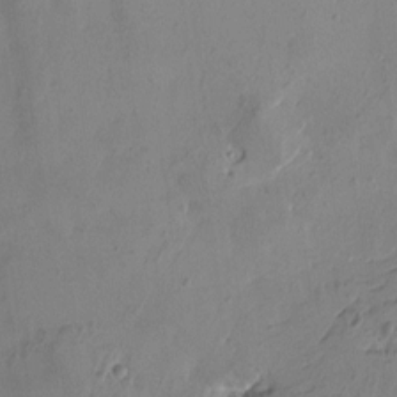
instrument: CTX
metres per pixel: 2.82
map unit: Htu
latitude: -4.0094
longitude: -177.2726
